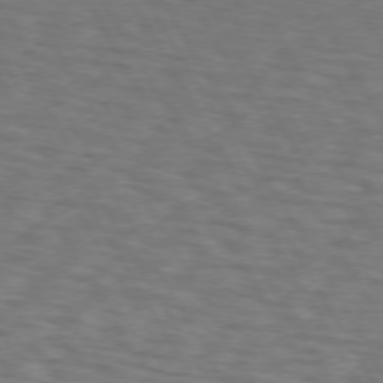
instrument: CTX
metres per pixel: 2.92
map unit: lApd
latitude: 72.8569
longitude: -73.5560
